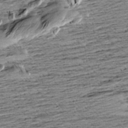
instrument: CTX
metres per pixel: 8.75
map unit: Aa
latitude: 8.3656
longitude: -139.4804
